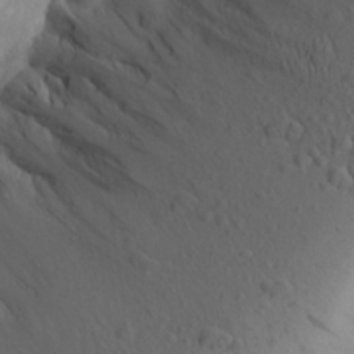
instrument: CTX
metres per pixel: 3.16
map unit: Aa
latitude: 24.6868
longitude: -145.8394
